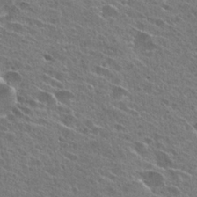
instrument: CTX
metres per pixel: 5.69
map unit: Hto
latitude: 26.4979
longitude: -44.2711
